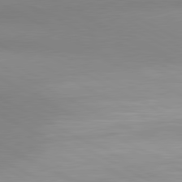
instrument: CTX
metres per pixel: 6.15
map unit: lApd
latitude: 80.7057
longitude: 134.8219
